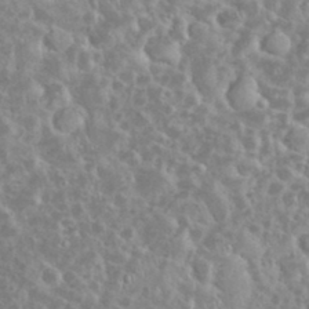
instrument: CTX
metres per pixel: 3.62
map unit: eHh
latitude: 35.1970
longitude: -60.9324
